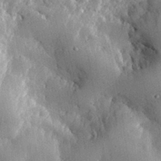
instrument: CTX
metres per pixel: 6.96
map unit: eHh
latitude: 30.2901
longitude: -79.8773
